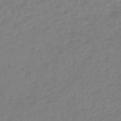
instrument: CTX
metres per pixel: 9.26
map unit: lHb
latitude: -45.2943
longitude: 70.4629
